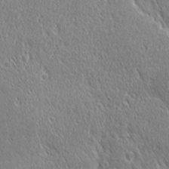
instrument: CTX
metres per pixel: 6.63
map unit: Ave
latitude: 21.6127
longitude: -136.1578
